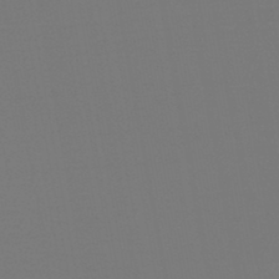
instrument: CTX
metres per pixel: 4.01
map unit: HNb
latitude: -47.0675
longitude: -44.4223
